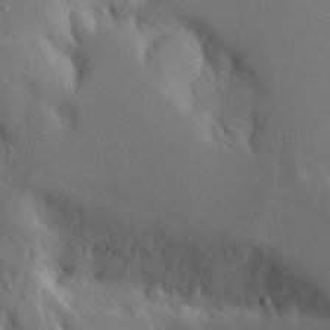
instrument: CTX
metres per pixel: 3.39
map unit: Aa
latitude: 15.4238
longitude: -143.1781
